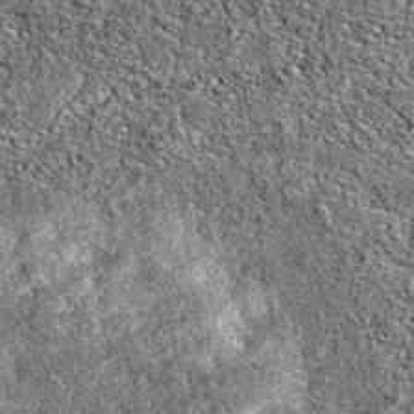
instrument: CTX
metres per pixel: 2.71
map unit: eAb
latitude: 36.9325
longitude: 105.8044
